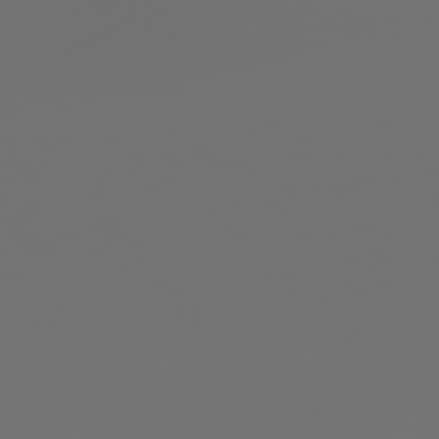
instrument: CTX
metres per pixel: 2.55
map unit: Hpe
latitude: 78.1578
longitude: 173.7855
